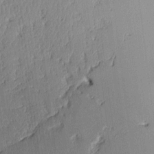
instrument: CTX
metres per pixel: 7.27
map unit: Aa
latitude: 11.3482
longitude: -128.1200
